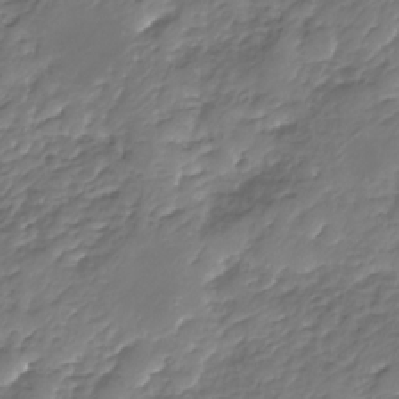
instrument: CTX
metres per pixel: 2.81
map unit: Nhu
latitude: -23.5777
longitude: -56.9324
